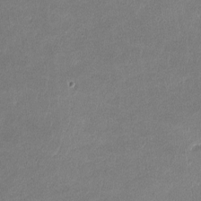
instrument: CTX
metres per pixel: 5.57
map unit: lHvf
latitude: -11.7667
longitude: -102.8191
